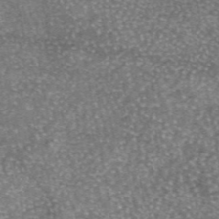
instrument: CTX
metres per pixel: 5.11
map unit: eAb
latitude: 46.0822
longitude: 123.6722
